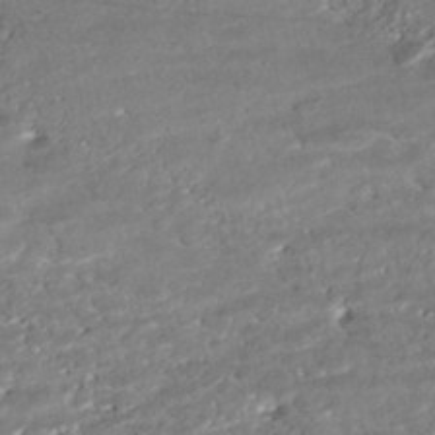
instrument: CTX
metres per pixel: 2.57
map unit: ANa
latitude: -43.1620
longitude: 107.6344
